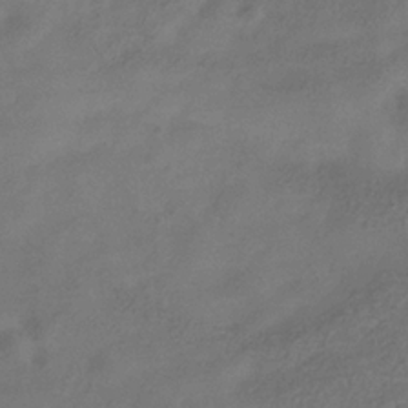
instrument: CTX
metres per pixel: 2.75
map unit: Hve
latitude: -34.7085
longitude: 90.4251
